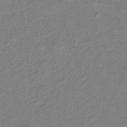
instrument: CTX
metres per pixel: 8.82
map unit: lHb
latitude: -35.4076
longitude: 70.6519
